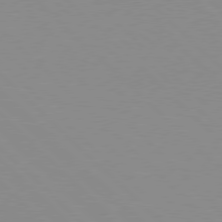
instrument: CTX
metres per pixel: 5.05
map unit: Hpe
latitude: 77.9528
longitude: -160.3845
